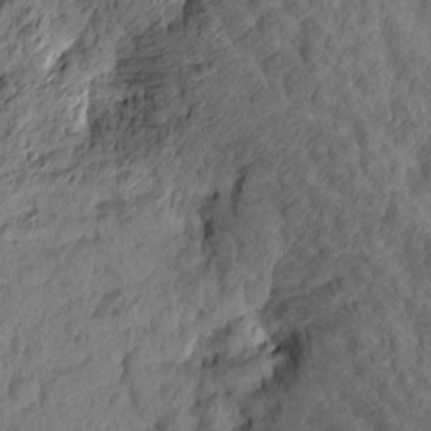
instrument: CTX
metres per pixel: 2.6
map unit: Htu
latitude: -5.0297
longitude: 179.8611
